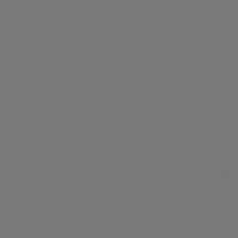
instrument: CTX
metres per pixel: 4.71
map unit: Hpe
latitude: 76.1577
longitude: -140.1766
